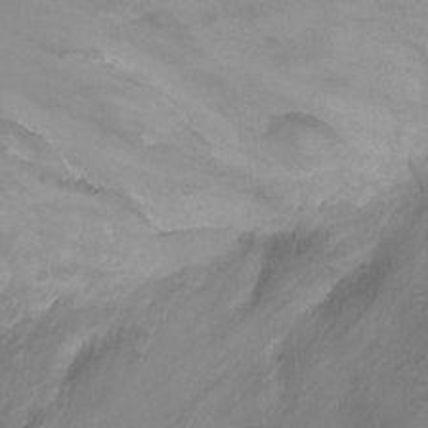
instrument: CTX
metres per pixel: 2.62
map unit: Ht
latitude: -1.4077
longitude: -18.8191
